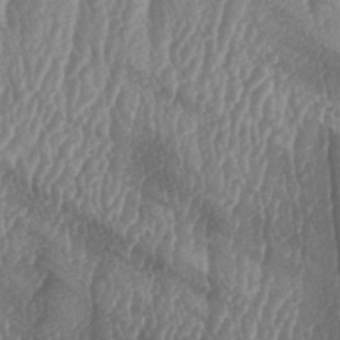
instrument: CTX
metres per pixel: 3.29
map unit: lAa
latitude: -6.2928
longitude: -129.5749
